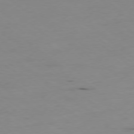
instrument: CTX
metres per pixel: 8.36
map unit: Hpe
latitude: -78.7652
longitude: 13.8045
